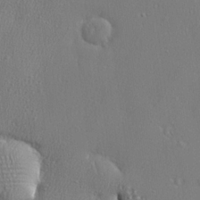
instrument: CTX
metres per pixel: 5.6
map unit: lHvf
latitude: 23.2537
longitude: 141.6533
